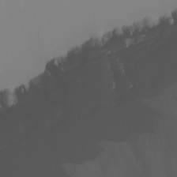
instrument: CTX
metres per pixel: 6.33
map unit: Nhu
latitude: -8.9542
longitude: -84.4979
